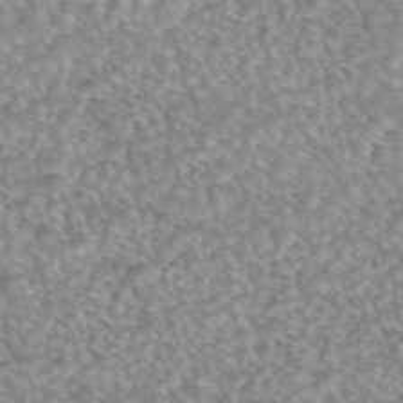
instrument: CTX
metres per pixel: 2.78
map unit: eAb
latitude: 45.1214
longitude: 104.7841
